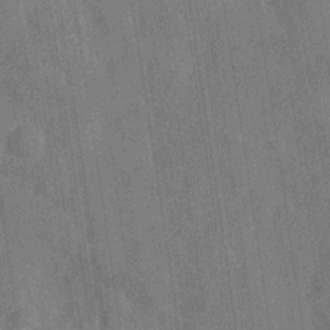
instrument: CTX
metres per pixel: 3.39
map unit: Hve
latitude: -29.2943
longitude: 92.4440
